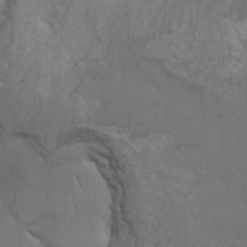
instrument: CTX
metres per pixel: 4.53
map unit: HNhu
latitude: 4.8191
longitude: -4.1389
